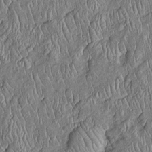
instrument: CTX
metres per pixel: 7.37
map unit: Htu
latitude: -5.7855
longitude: 155.4832
